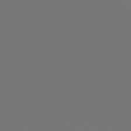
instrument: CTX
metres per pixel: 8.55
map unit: Hpe
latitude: 77.7638
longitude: -177.2726
